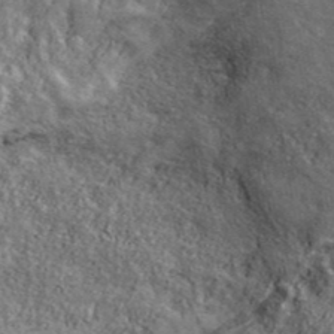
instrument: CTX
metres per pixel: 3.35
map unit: eHh
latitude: 43.6883
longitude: -88.7058
